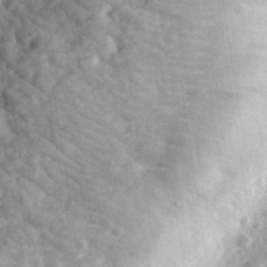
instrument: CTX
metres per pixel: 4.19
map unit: eHh
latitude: 33.4049
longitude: -78.9325
